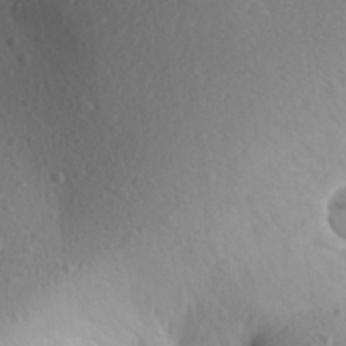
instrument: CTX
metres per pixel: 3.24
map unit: Aa
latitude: 27.7261
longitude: -143.6883
